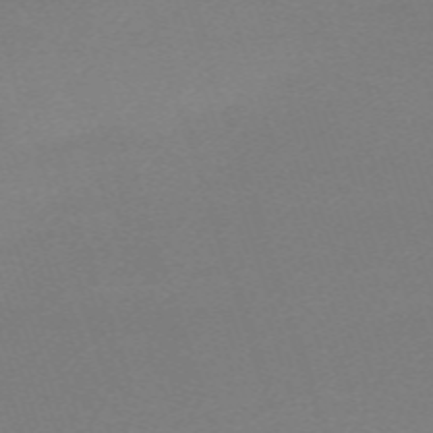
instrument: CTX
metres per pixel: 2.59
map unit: eHh
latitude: -63.1431
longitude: 52.1227
